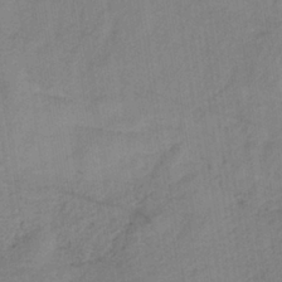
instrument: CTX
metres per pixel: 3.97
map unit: lHb
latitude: -36.0094
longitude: 72.9353
